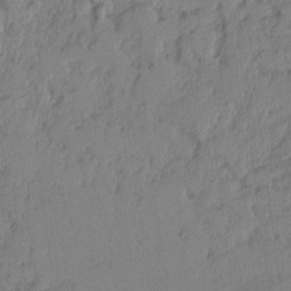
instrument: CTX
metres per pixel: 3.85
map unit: lAvf
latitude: -1.6911
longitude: -105.2915
